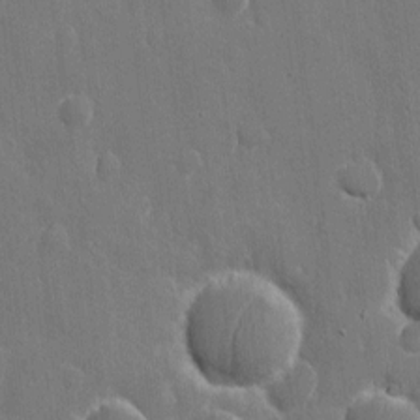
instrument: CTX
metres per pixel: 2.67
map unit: eHh
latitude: 10.7813
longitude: -70.3656
